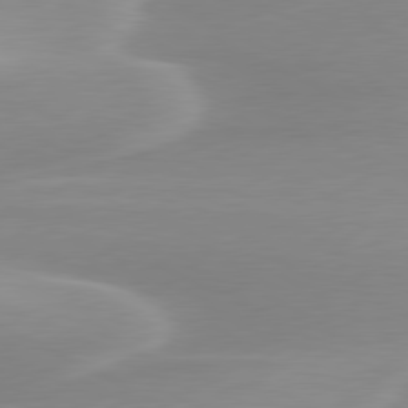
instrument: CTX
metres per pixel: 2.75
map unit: lApd
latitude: 79.8584
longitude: -115.9150
